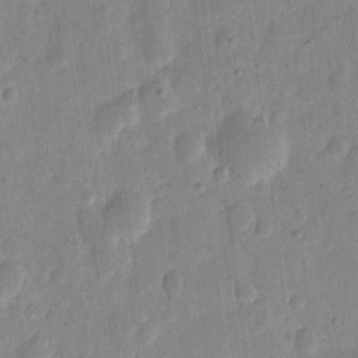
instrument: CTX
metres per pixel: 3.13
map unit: eHh
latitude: 7.6127
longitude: -71.3293
